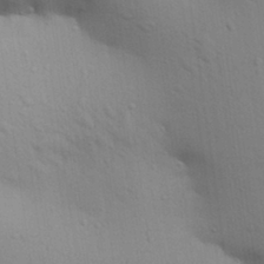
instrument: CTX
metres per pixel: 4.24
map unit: Aa
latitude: 30.1200
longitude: -147.1970
